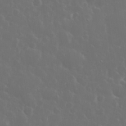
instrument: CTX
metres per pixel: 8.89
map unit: eHh
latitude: 33.8394
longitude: -60.7057
